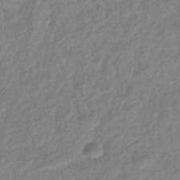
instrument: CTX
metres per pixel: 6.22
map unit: eHb
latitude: -38.5952
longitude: 81.0298
